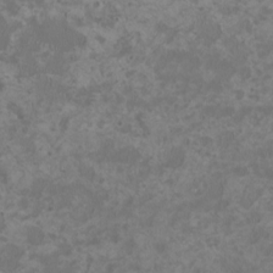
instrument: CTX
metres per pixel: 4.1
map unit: HNhu
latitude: 0.4034
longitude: -1.8961
